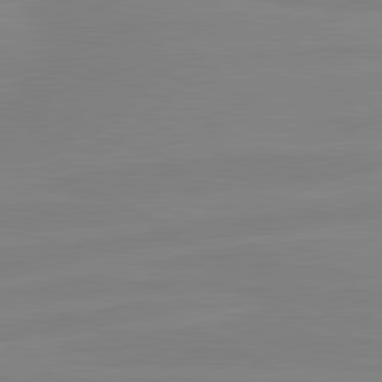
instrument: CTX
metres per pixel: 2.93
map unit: lApd
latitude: 81.1403
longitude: -178.0822
